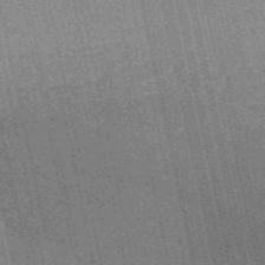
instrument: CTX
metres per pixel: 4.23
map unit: HNb
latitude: -52.7463
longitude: -38.5357
